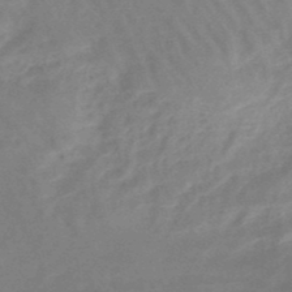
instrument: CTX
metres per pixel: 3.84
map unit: lHb
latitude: -48.7275
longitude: 66.4818
